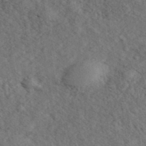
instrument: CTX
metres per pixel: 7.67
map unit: eHh
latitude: 35.7071
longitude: -140.2333
